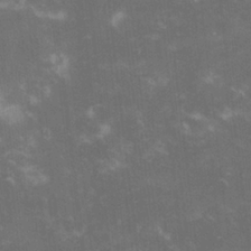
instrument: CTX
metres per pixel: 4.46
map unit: lHvf
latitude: -13.8234
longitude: -101.6316
